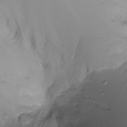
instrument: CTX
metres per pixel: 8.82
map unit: Ht
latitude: -18.6518
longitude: -44.8002
